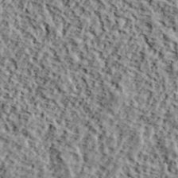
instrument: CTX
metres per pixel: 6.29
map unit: lHvf
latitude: 40.1388
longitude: -87.7449
